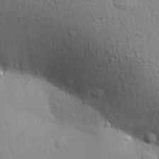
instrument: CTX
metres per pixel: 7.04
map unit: Aa
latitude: 27.1403
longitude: -138.3845
